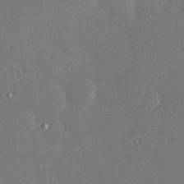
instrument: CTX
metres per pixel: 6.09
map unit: Hve
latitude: 27.4238
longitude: -91.1781
